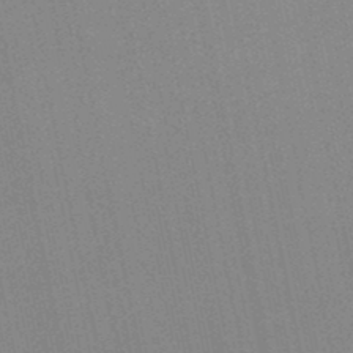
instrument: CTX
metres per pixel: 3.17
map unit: lHb
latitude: -48.1417
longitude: 69.1998
